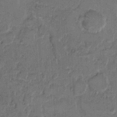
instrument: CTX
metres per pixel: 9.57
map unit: Hto
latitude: 8.2523
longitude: -61.6316
